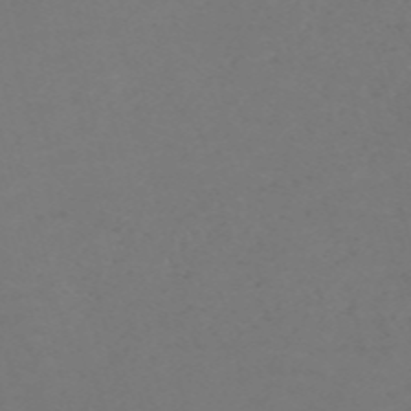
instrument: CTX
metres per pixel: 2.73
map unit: Nve
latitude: -58.7841
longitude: 60.1795
